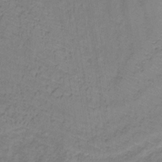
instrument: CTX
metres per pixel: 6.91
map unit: lHb
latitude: -35.8800
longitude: 71.2565
